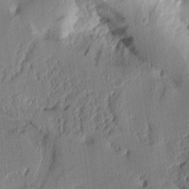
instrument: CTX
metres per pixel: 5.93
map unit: Aa
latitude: 10.6113
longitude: -128.0444
